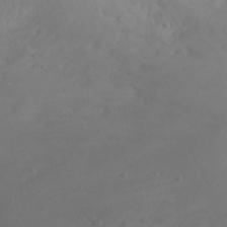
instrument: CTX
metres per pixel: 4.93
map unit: eHh
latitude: 21.5182
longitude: -64.6868
